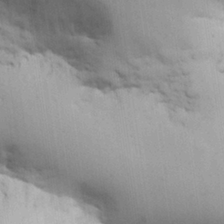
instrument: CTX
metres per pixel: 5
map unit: Nhu
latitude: 26.5924
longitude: -68.4412
